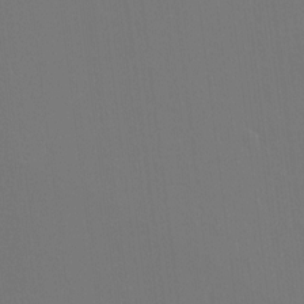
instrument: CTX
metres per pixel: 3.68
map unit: HNhu
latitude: 7.8772
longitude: 4.1605
